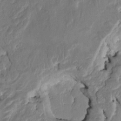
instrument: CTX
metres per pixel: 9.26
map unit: HNhu
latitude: 6.7813
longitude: -3.7449
